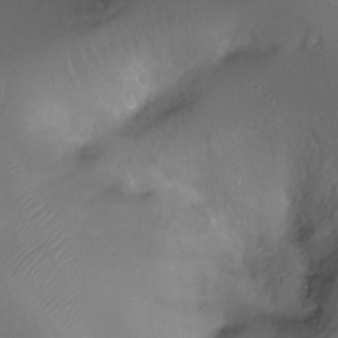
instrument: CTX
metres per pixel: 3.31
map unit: Ht
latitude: -15.8801
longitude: -40.8757
